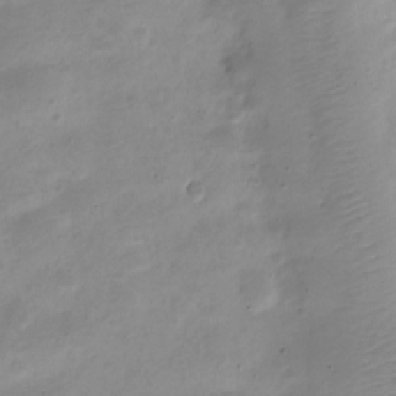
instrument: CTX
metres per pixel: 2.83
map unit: Nve
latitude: -22.9164
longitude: 105.6155
